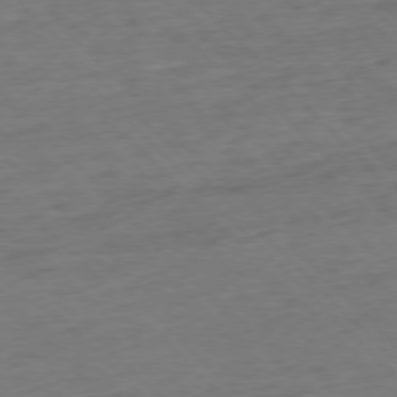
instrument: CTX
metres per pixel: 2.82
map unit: Ap
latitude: -77.1053
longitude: -80.0822
